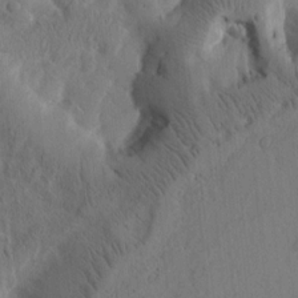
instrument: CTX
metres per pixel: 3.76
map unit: Htu
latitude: -2.5384
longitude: 167.7667
